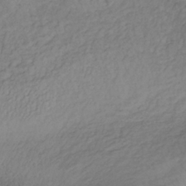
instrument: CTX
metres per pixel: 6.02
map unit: lHb
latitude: -35.5210
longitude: 68.0661
